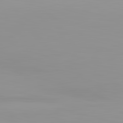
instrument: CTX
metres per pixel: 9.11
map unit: lApd
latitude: 83.1781
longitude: -135.4993
